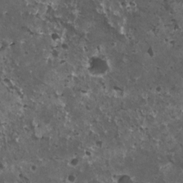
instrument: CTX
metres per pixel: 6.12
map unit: HNhu
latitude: 3.1214
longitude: 5.4832
